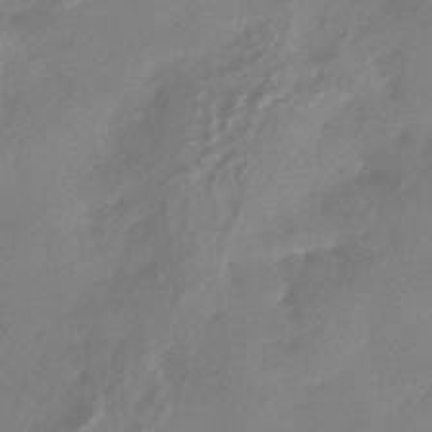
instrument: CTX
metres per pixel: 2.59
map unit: HNhu
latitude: -43.0108
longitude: 91.3510
